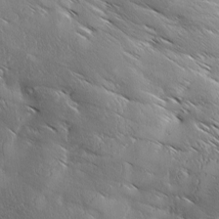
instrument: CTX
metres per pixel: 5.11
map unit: Ave
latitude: 1.5371
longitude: -114.2522
